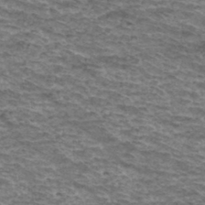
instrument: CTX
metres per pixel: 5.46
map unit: Hto
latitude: 37.2915
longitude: -43.2159
